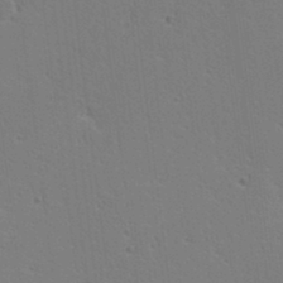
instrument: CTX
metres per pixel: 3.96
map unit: lAa
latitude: 13.0837
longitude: -107.4426
